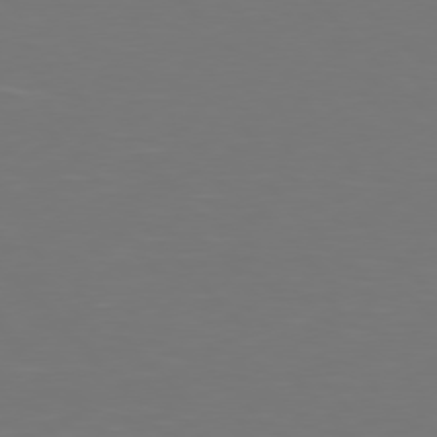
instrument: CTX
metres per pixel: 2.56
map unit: Hpe
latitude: 76.7246
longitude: -170.8758
